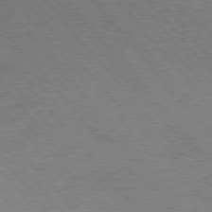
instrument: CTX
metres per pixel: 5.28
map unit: Hpe
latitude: 76.1200
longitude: -144.0822
